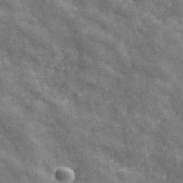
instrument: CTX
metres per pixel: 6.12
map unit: eHh
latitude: 42.9514
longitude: -91.6127
